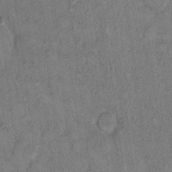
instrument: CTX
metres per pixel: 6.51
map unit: Hto
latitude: 11.5938
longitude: -58.0444
